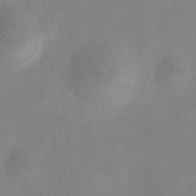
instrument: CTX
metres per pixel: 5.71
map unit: HNhu
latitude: 8.9703
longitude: 10.2928
